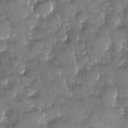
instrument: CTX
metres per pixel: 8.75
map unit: Ave
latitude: -11.1998
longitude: -119.1214
